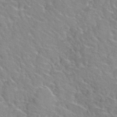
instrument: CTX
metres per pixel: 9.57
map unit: Hto
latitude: 35.6882
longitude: -47.4805
